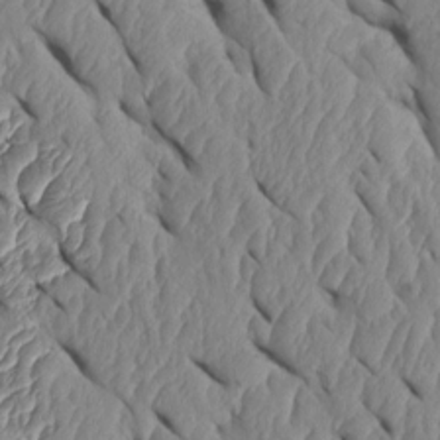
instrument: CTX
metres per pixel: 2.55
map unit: Htu
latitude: 1.8772
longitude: 148.2362
